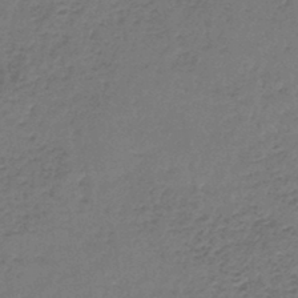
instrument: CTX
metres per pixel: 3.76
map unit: lHb
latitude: -45.8800
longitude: 63.3320
